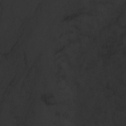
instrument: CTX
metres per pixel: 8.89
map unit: Ave
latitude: 22.9892
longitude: -135.9339
